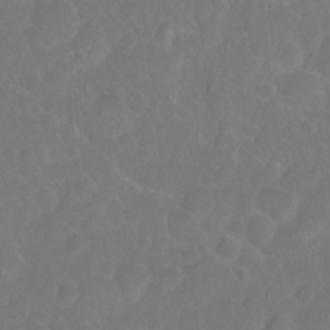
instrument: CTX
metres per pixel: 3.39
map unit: eHh
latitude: 0.9513
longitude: -55.5371
